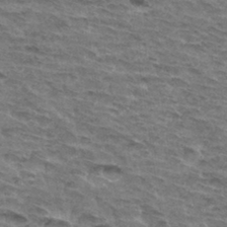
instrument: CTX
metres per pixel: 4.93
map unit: Hto
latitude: 32.8380
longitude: -45.1592
